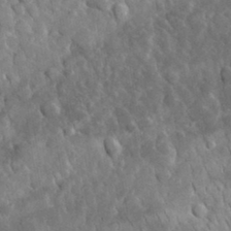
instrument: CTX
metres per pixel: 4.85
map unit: lHvf
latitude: 34.6679
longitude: -87.1970
